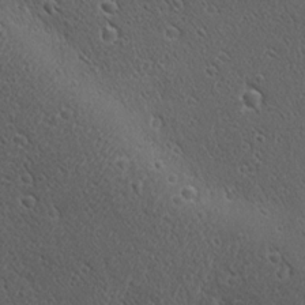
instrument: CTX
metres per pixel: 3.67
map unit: Ave
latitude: 21.7450
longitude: -137.3104
